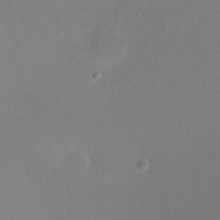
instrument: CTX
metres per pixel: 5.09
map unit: HNhu
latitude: 5.4993
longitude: 8.1228
